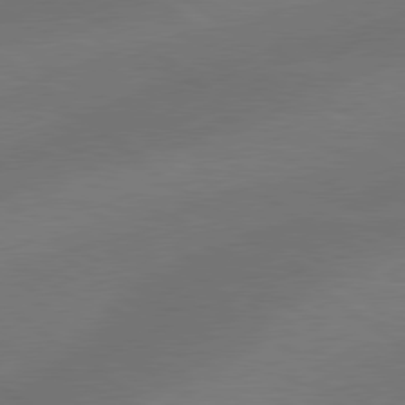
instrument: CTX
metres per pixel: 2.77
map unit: lApd
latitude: 79.6127
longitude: -89.3671
